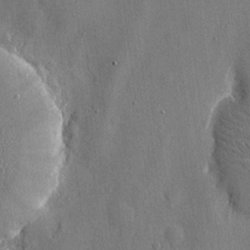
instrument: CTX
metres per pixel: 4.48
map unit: eHh
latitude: 10.0255
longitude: -69.5749
